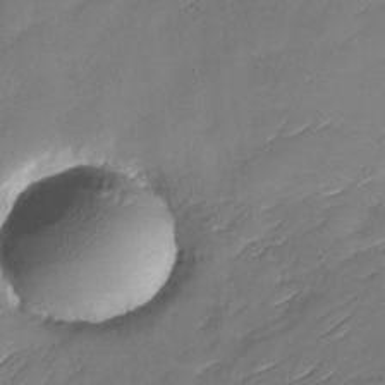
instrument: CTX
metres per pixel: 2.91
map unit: Nhu
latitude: -30.1983
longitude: -73.3293
